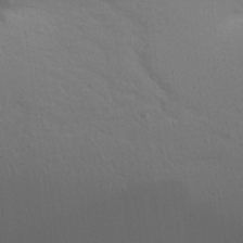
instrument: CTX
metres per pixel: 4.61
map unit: Aa
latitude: 28.2522
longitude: -144.6112
